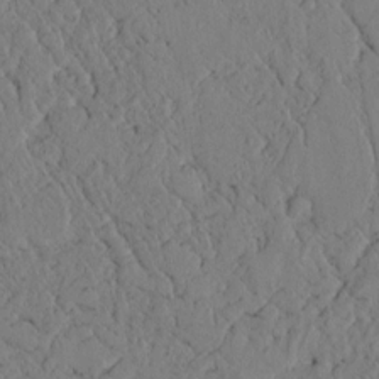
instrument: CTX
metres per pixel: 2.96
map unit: lAvf
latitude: 5.5749
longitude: 159.5966
